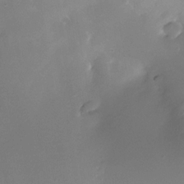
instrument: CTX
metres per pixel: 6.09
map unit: Nhe
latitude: -32.6141
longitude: -118.1200
